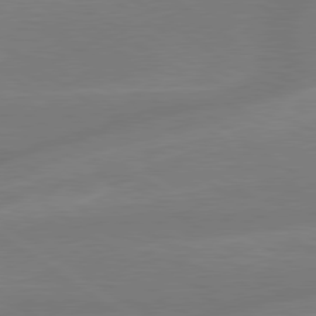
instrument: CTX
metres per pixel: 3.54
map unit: lApd
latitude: 79.1970
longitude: -142.4412
